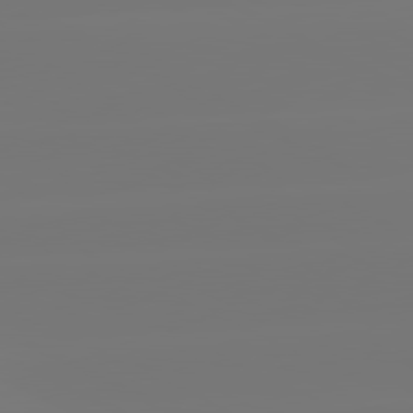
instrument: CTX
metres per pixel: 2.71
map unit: lApd
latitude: 81.2159
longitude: -148.1011
